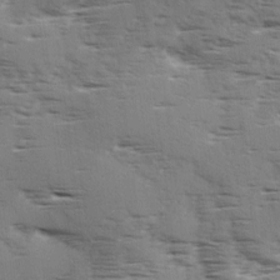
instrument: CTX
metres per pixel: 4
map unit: Ave
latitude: 1.7071
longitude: -110.8758
